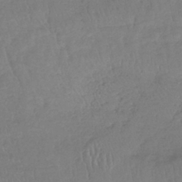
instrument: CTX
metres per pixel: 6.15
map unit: lHb
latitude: -39.0109
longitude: 68.2928
